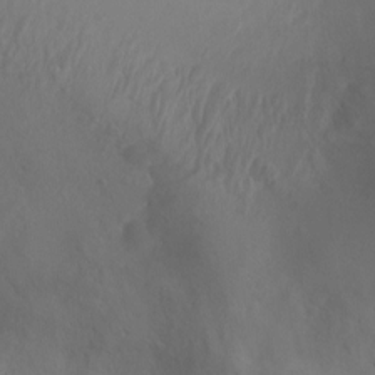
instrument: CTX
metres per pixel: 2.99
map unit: Ht
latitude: 1.6127
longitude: -20.7624
